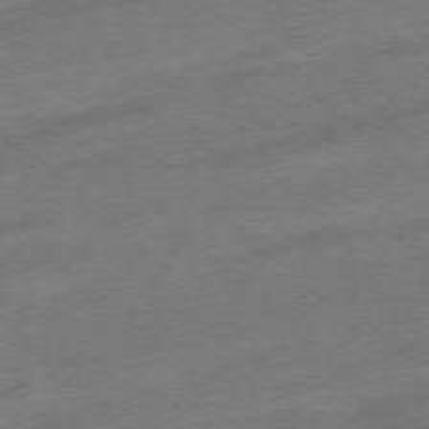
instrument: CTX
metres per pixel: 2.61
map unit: Ap
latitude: -77.6155
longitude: -97.5371
